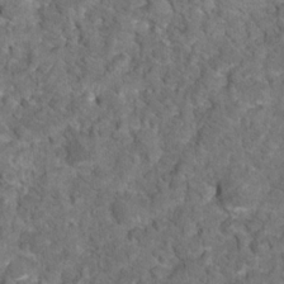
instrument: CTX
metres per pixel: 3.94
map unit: Hto
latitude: 17.4804
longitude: -37.8584
